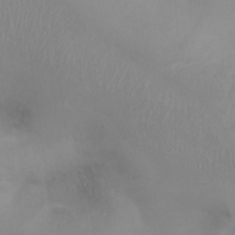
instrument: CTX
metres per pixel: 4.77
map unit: eHh
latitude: 25.8583
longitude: -64.3845
